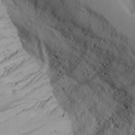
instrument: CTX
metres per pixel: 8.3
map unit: Aa
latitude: 25.1781
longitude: -131.6883
